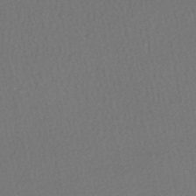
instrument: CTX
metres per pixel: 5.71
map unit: HNhu
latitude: -47.2376
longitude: 98.2550
